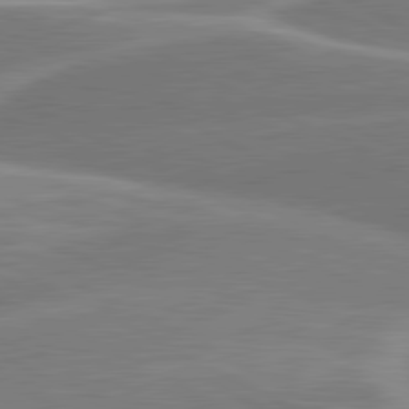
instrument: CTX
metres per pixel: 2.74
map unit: lApd
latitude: 80.8947
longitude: 128.5196
